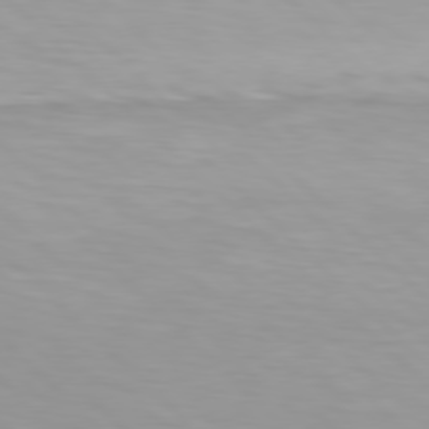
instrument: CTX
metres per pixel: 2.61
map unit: Hpe
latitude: 77.6127
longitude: -167.9528
